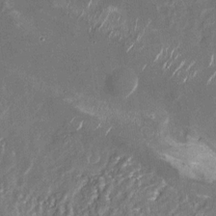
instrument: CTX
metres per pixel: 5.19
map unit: Nhu
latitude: -28.5007
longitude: -76.1011
